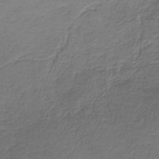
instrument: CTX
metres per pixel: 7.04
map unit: HNb
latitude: -34.8786
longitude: 53.5588
